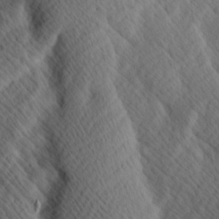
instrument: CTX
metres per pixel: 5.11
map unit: Hve
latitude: 14.1578
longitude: -91.7261
